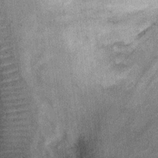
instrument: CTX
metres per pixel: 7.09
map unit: Ht
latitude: 11.6127
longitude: -39.5182
